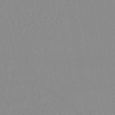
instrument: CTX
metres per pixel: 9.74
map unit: lHb
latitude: -44.4818
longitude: 76.9353
